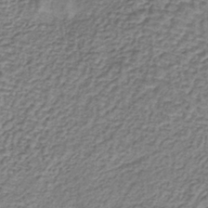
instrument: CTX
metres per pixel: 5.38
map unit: lHb
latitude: -40.0661
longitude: 63.8989
